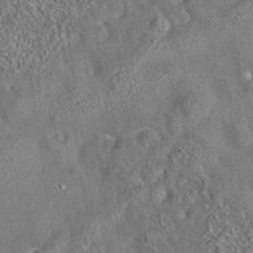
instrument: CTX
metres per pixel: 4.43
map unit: eAb
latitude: 35.4237
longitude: 113.4643
